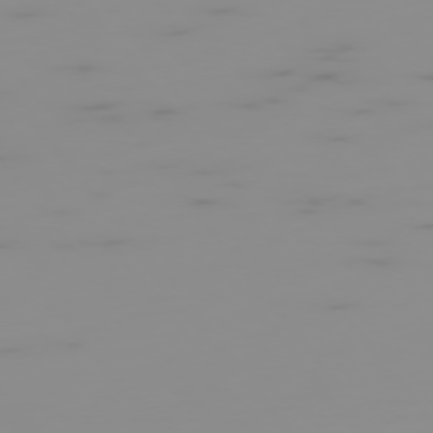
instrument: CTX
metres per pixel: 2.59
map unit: Hpe
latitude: -75.8612
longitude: -10.7057
